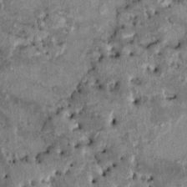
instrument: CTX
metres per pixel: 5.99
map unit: HNhu
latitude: 6.7624
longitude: 0.2551
